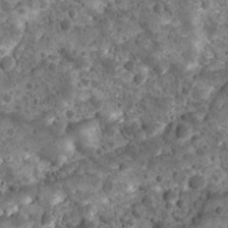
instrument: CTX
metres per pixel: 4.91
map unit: Ave
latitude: 10.7246
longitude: -105.3293
